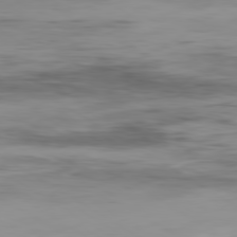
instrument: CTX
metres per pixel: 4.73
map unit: Hpe
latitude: -80.3495
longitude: 18.1039
